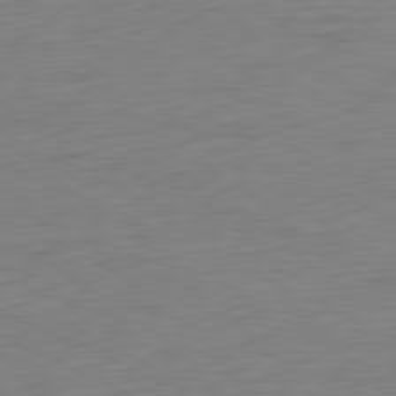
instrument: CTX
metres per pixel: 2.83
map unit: Ap
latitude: -81.0298
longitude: -60.3656
